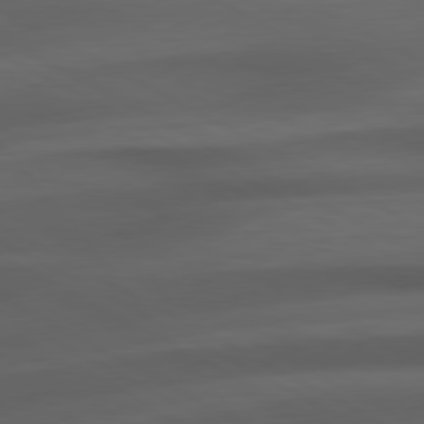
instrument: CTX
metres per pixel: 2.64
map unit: Hpe
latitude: 79.1214
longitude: -119.8205
